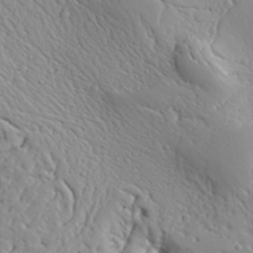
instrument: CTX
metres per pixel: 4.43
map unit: Aa
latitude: 31.6694
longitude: -132.7057
